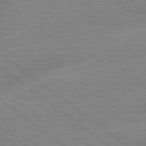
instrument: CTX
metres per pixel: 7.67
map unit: lApd
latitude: 79.1403
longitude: -144.0255
